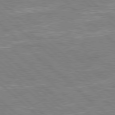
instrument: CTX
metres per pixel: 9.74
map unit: Hpe
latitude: 78.1578
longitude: -152.4979
